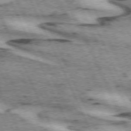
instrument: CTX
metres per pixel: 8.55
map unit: lApd
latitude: 72.3090
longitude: -54.7057
